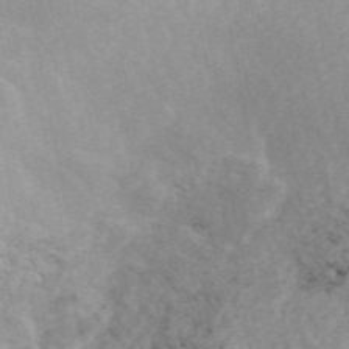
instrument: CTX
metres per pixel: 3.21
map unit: ANa
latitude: 45.3292
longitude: 24.9164
